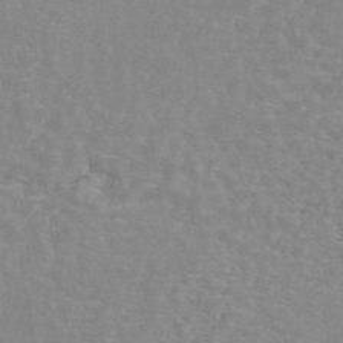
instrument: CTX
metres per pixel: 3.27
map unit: ANa
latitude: 45.4048
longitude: 28.7274
